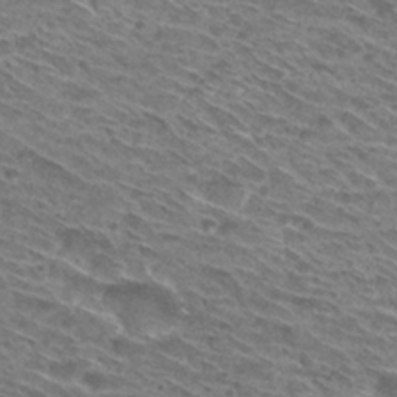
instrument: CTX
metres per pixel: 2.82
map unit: Hto
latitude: 30.5924
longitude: -45.8205
